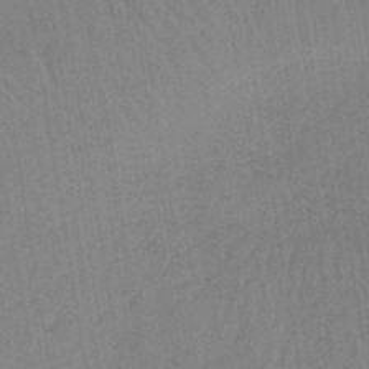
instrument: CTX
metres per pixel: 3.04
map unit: lHb
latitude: -40.9730
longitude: 60.5763
